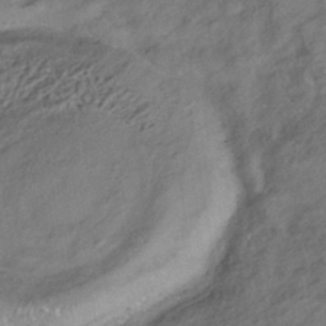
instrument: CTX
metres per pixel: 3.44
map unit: HNhu
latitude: -41.7477
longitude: 107.3132
